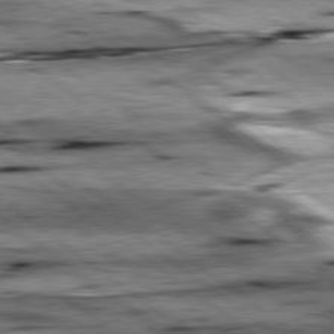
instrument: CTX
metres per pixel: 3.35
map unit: lApd
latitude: 79.2537
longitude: -48.3089
